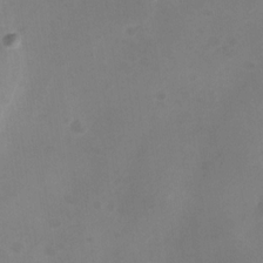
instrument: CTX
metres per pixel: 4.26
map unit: Nhu
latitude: -28.4818
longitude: -63.4994
